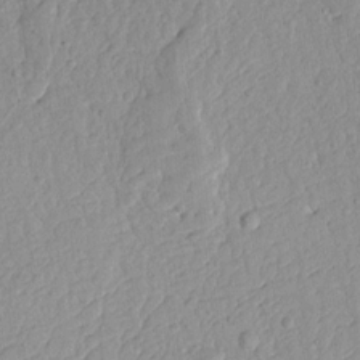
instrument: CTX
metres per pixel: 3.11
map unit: Ave
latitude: 13.9150
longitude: -131.5372
